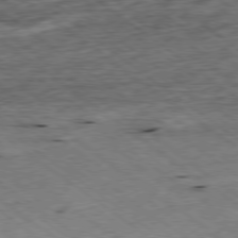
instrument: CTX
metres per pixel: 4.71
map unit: Ap
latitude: -79.2754
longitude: -76.2333
